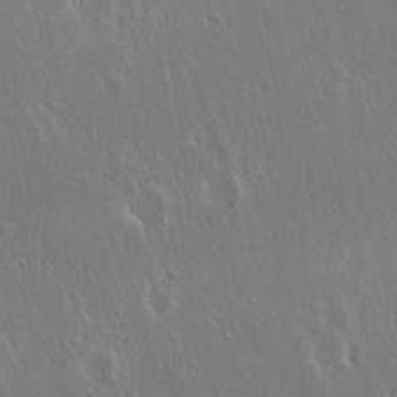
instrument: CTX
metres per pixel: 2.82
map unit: Hto
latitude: 19.0269
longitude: -57.0458
